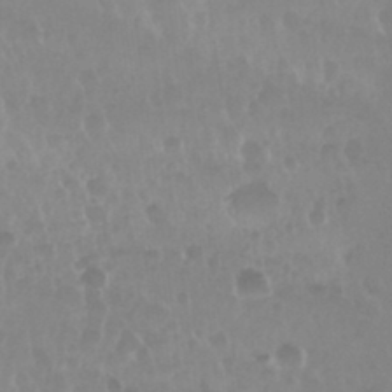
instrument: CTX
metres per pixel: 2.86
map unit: Nhu
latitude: 29.4804
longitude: -56.3089
